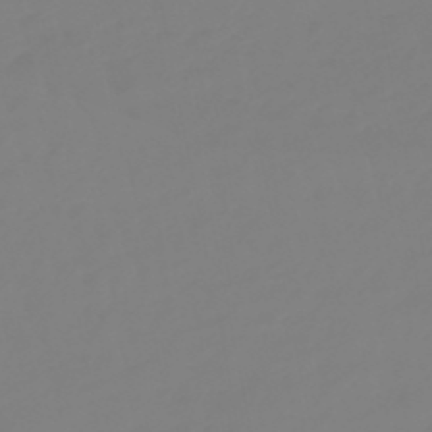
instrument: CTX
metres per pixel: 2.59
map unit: eHb
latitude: -48.4818
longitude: 85.2187
